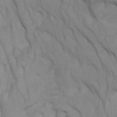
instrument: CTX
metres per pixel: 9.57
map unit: Nhu
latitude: -5.4832
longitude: -79.5182
